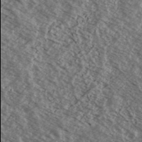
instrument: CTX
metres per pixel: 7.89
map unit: Ave
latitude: 38.5357
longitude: -109.9906
